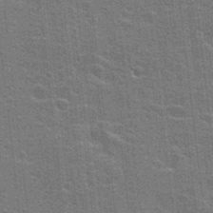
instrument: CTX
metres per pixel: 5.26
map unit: Hto
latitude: 23.5749
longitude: -47.1215
